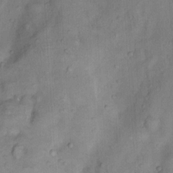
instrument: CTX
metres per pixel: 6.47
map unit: Nhu
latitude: 7.8961
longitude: -24.6301
